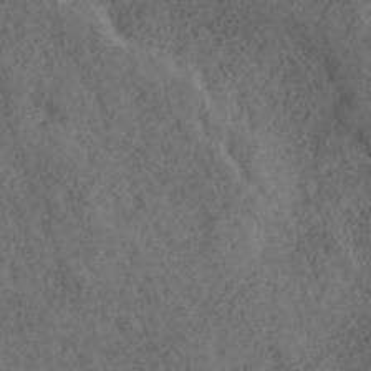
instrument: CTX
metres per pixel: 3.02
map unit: ANa
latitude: 39.6127
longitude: 18.1795
